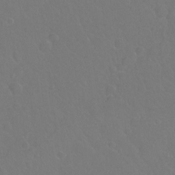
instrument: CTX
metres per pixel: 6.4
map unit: Hto
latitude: -3.4076
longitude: -34.8758
